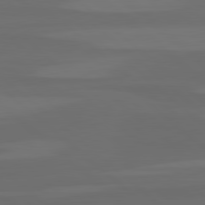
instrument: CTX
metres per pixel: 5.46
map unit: lApd
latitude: 80.1200
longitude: -114.6490
